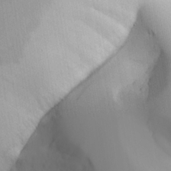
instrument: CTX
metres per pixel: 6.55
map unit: Aa
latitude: 25.2159
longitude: -127.5182
